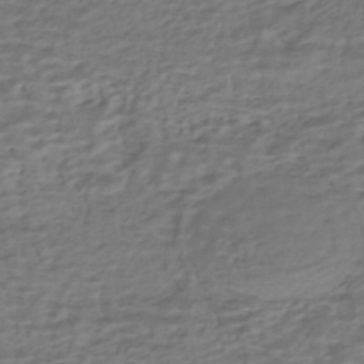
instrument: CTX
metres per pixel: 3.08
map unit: HNhu
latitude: -42.9352
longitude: 101.3887
